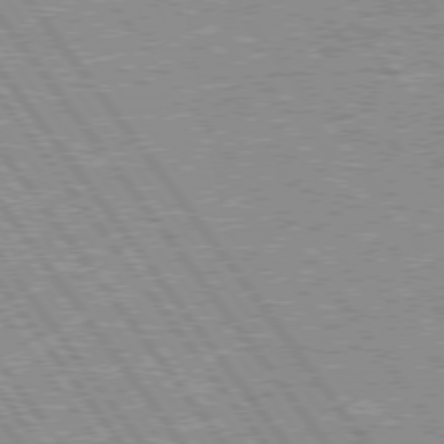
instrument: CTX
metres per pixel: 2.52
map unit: Hpe
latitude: 75.7450
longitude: -156.0822
